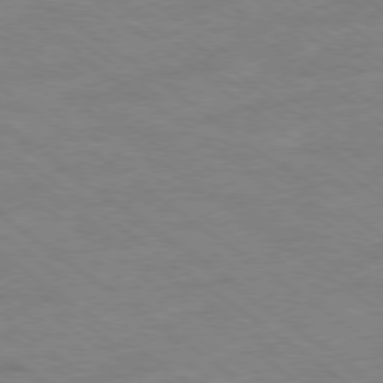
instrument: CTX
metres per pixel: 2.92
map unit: Hpe
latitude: -78.8408
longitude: -14.4790
